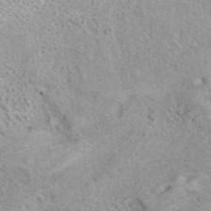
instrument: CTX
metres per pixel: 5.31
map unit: ANa
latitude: 41.7260
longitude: 17.8612
